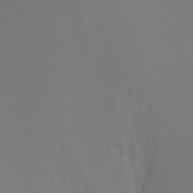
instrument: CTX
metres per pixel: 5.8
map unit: Ht
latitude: -8.8975
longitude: -33.0836
